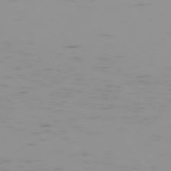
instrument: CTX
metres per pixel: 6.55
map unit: Hpe
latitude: -74.2173
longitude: 7.1809
